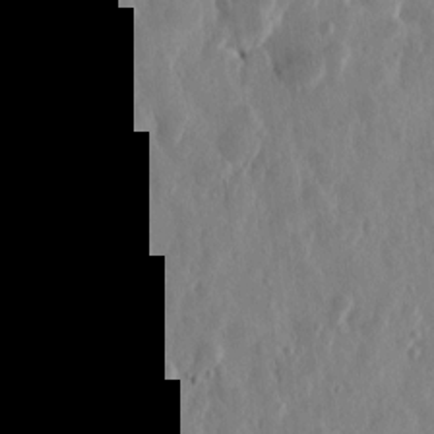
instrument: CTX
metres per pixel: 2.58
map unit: Htu
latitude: -0.0661
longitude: -177.4615
